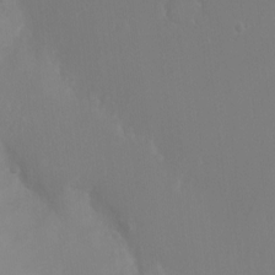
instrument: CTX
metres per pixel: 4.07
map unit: Ht
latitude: -16.4629
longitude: -41.2914
